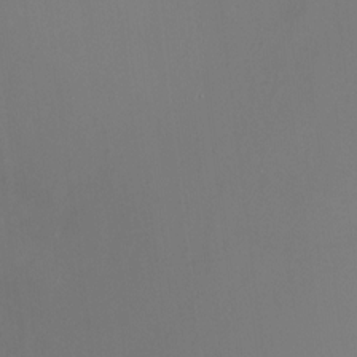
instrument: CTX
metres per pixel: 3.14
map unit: HNhu
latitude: 10.7057
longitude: 22.4251
